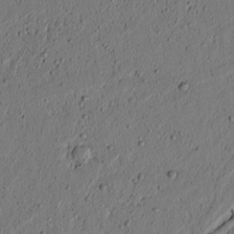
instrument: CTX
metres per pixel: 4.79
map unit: lAvf
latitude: 4.4412
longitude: 165.1431
